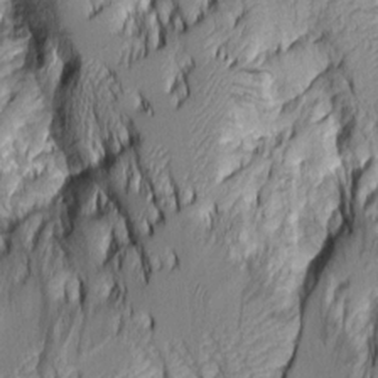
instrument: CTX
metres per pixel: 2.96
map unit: Aa
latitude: 7.4237
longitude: -128.8191
